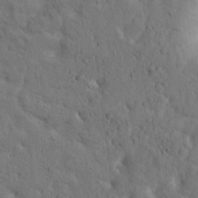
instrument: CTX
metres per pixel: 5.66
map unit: Htu
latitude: -2.0283
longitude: 170.3684
